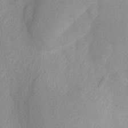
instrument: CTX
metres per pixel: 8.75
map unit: Ave
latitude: 13.6127
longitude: -105.7639
